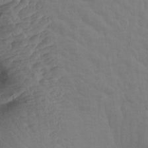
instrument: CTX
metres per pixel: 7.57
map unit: Aa
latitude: 14.9136
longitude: -142.5168
